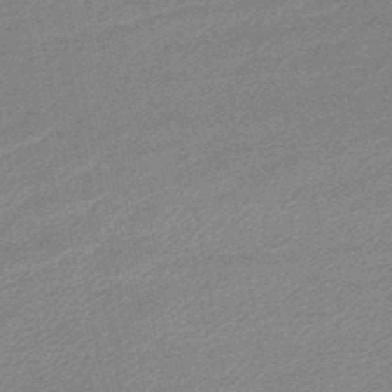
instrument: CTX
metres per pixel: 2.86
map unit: lHb
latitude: -46.4818
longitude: 58.2361
